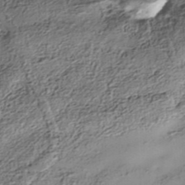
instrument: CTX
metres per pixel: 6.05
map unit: Nhe
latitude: -38.4818
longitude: -148.1956
